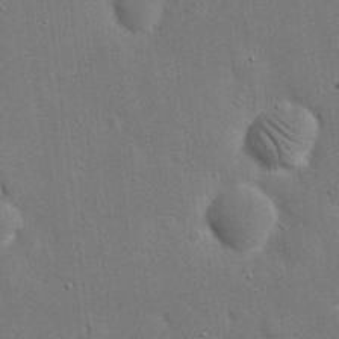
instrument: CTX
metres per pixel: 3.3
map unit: eHh
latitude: 20.2712
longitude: -67.2914
